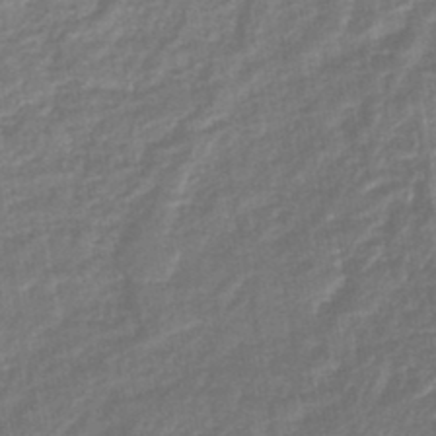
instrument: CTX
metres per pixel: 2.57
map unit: lHb
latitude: -45.5021
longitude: 77.8800
